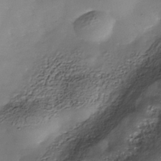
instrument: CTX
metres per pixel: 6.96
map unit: Nhe
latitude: -38.1039
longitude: -116.8947
